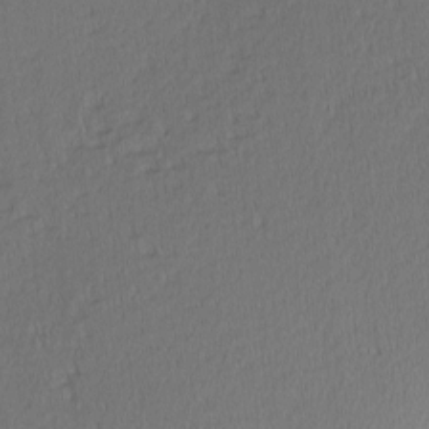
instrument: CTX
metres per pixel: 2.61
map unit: Nhu
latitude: 1.1970
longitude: -78.4412
